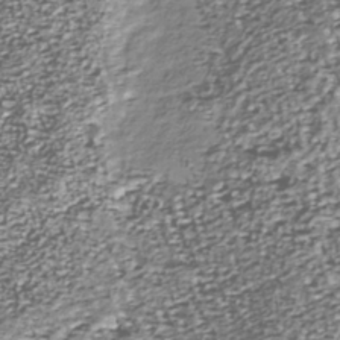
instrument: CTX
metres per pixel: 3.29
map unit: Nhu
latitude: -39.4266
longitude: -82.1199
